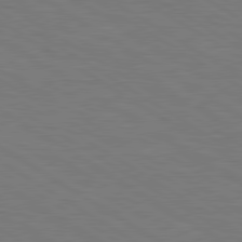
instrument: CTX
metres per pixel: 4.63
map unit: lApd
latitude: 79.8017
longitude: -126.2523
